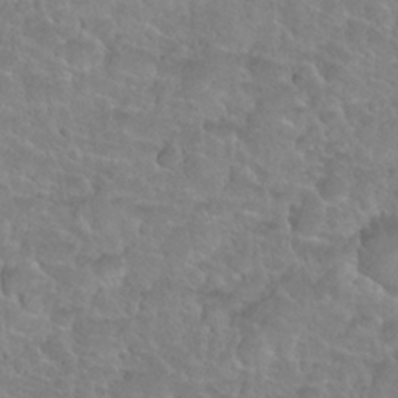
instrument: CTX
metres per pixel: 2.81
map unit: Nhu
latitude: 27.6316
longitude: -52.8380
